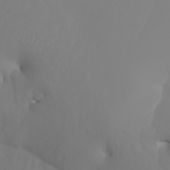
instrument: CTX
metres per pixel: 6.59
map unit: Nhu
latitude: -6.8408
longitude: -88.6113
